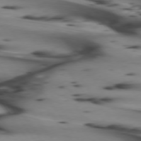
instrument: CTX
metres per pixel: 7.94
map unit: lApd
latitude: 74.7057
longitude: -64.5924
